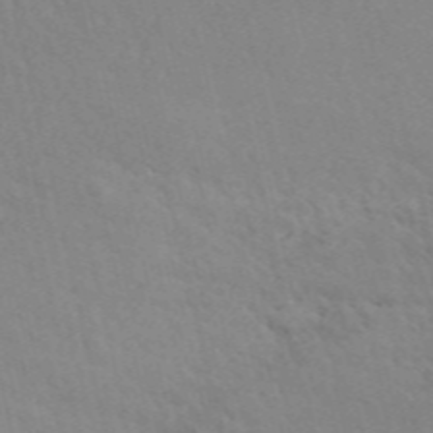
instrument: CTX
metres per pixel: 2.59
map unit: ANa
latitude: 49.9339
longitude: -73.5938
